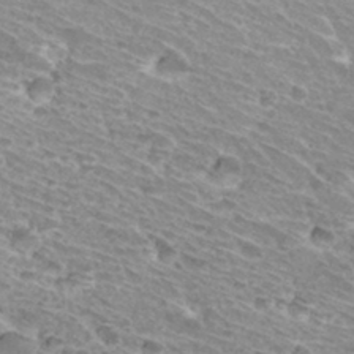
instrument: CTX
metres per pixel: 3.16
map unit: Hto
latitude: 31.6127
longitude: -42.4412
